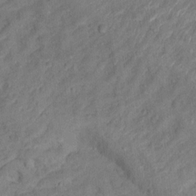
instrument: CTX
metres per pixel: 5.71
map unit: Ht
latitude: 12.9514
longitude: -39.6316
